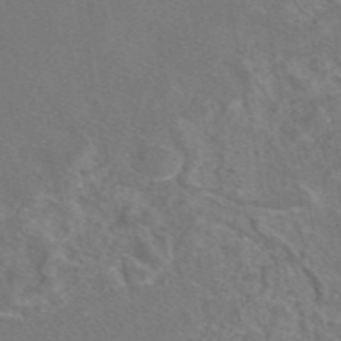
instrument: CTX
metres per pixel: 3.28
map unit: eAb
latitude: 46.5168
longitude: 107.6344
